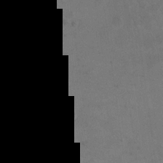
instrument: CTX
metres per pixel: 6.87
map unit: eHh
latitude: 19.6694
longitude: -64.5168
